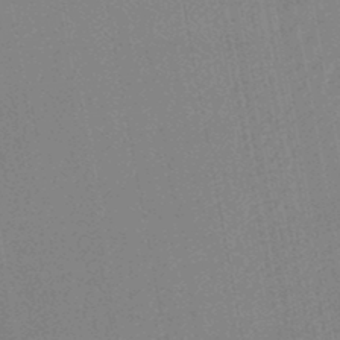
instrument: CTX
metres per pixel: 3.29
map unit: HNhu
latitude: -47.1620
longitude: 98.9542
